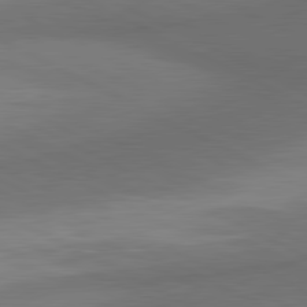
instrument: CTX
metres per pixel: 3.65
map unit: lApd
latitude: 81.1781
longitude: 139.8234
